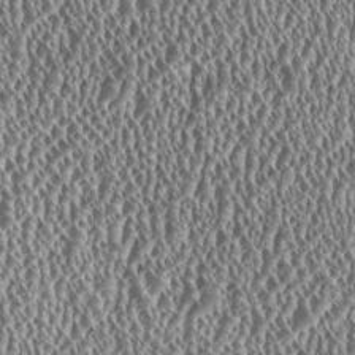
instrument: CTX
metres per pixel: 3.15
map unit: HNhu
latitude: 0.1766
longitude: 0.1984
